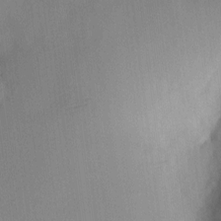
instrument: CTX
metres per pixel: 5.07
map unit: HNhu
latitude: 6.4223
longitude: 6.9541
